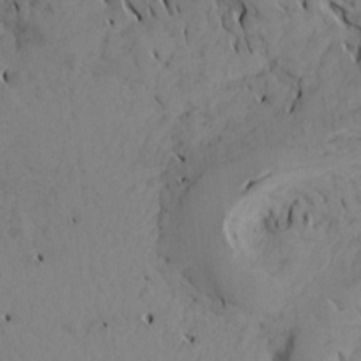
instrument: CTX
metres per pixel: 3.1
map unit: Aa
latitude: 16.9892
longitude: -144.1011
